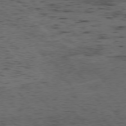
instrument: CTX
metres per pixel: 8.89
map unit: Ap
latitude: -76.1795
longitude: -90.4601
